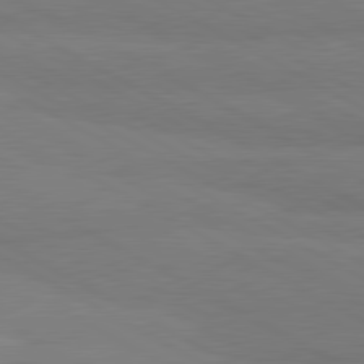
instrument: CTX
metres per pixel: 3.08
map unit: lApd
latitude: 80.6679
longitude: -179.7261
